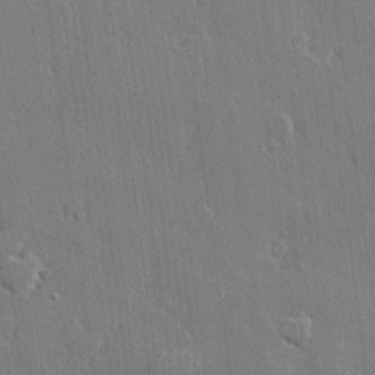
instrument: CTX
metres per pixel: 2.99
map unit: lHvf
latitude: 21.7450
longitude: 146.8597
